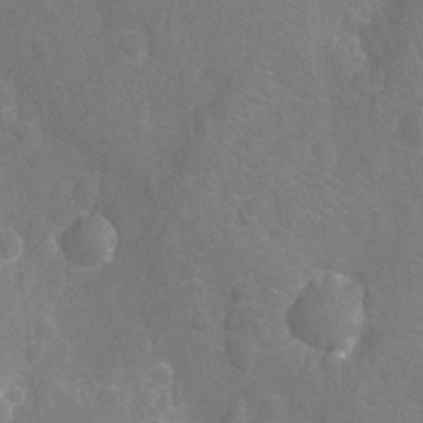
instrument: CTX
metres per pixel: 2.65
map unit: Nhu
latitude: -13.7478
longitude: -25.1403
